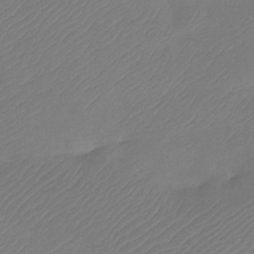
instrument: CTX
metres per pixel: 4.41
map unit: Htu
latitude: -13.8422
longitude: -49.3104
